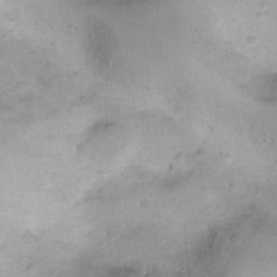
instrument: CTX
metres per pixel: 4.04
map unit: Ht
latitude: -8.3306
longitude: -21.5938
